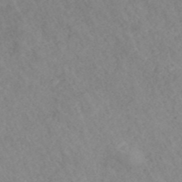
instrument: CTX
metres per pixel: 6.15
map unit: ANa
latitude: 42.6680
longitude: 27.2942
